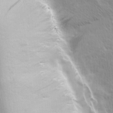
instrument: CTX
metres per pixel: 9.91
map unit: Ave
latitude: 8.7813
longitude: -106.3089
